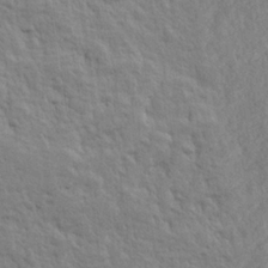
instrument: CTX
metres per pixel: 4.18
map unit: Hve
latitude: 24.5734
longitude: 143.8611
